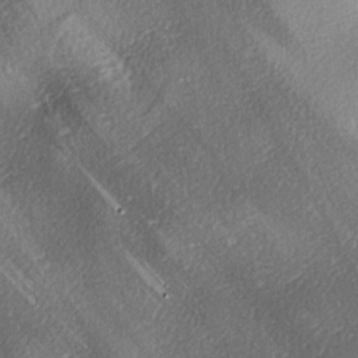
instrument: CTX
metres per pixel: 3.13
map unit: lAa
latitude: -4.3495
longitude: -124.6491
